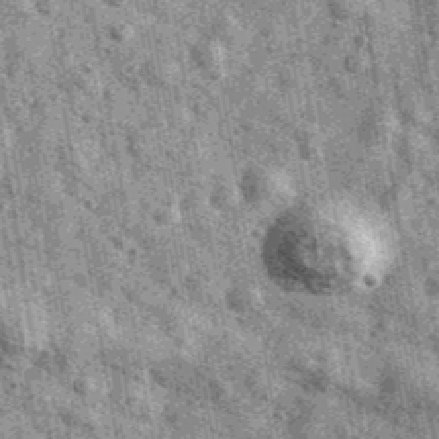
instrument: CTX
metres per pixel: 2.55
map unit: Ave
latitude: 40.6868
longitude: -106.6302
